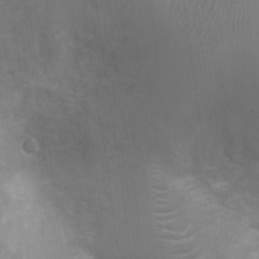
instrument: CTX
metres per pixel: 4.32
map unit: Ht
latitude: -3.0864
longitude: -17.1025
